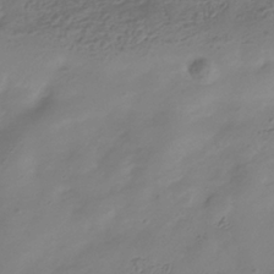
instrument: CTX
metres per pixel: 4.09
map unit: Hve
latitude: -35.4076
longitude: 89.0486
